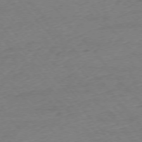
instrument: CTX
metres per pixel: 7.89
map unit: Ap
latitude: -75.7478
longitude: -81.0647
